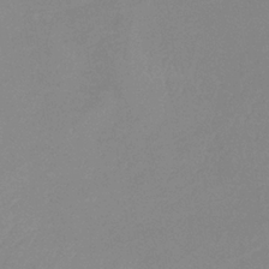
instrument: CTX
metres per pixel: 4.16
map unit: lHb
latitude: -34.1795
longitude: 69.8611
